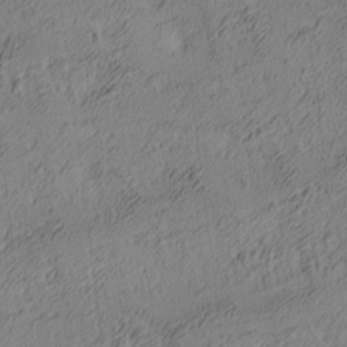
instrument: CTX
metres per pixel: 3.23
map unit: lAa
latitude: 4.3845
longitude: -115.5560
